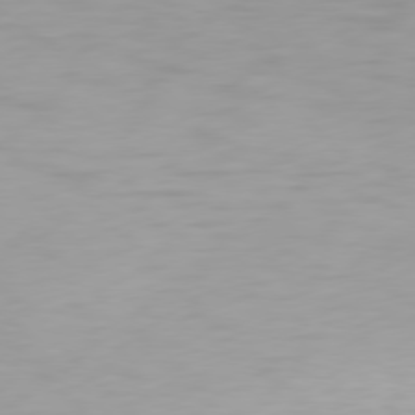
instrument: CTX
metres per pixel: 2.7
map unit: Hpe
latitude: 77.5371
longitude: -167.1403
